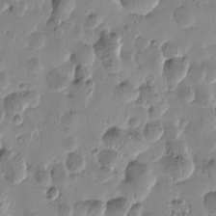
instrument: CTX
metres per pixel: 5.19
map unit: Htu
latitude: -0.5952
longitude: -177.6127
